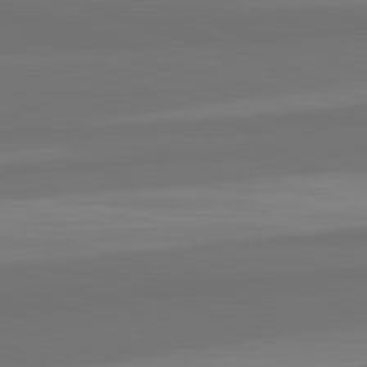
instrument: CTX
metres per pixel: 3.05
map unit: lApd
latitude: 82.4223
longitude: 158.9730
